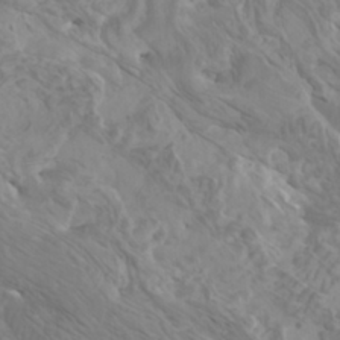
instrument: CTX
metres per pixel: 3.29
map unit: Htu
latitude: -5.5210
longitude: -76.4979
